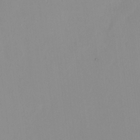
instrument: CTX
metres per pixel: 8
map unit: HNhu
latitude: 7.7827
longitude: 10.7463
